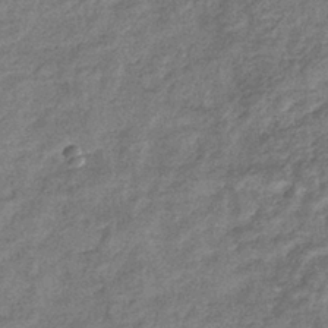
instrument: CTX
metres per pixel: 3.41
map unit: eHb
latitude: -37.8611
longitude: 79.2942
